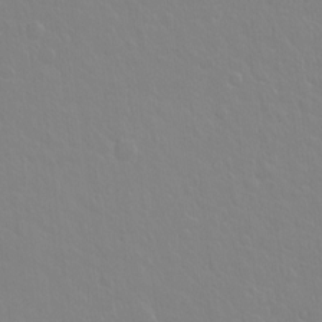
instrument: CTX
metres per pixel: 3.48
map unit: Hto
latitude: -3.8044
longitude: -35.2537
